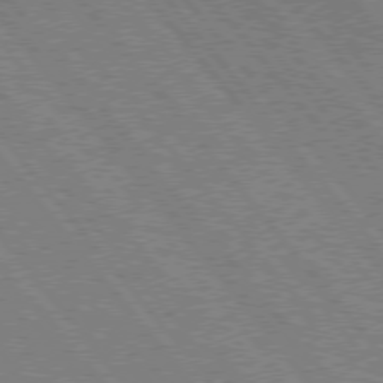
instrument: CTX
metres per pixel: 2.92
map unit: Hpe
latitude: 75.4049
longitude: -150.2711
